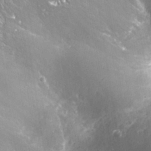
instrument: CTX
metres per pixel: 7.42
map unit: Nhu
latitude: 25.6127
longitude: -56.7057
